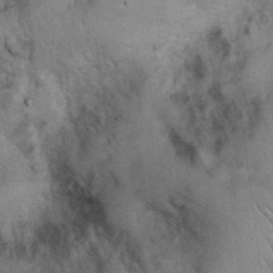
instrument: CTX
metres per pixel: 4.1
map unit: Nhu
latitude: 27.0270
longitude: -68.8002
